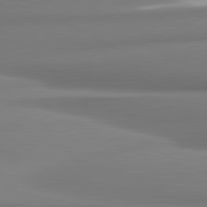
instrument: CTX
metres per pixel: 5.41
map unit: lApd
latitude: 81.4993
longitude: 176.9164
